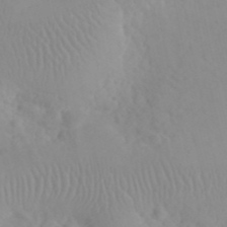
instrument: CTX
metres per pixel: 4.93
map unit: eHh
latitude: 24.7435
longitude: -66.5923
